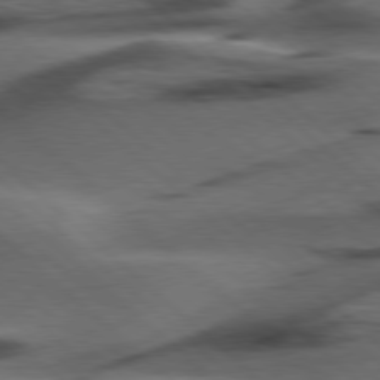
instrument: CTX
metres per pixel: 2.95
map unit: Hpe
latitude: 78.2712
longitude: -155.4993
